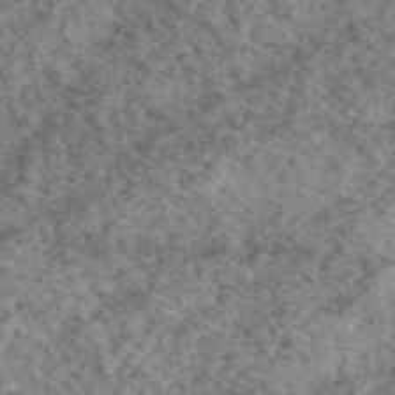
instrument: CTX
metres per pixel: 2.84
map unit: eAb
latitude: 49.3482
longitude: 109.9367
